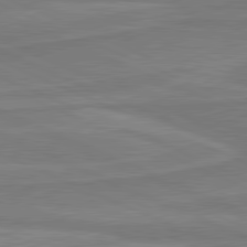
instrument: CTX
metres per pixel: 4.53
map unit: lApd
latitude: 81.3859
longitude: 168.4818
